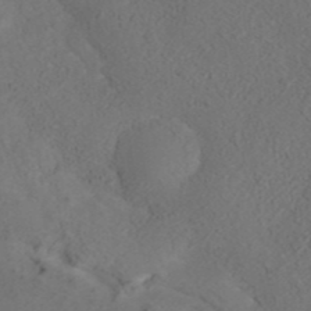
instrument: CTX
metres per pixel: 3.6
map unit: ANa
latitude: 35.7260
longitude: 13.5777
